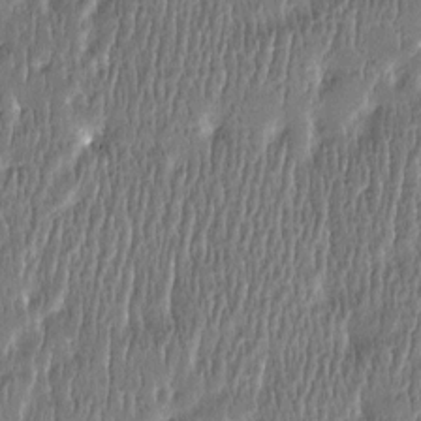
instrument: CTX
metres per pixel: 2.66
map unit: Htu
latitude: -4.4062
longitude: 176.0661
